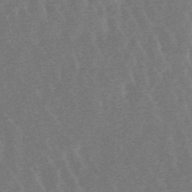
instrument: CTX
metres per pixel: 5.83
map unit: lHb
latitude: -48.5952
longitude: 72.5574
